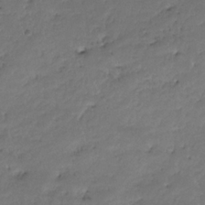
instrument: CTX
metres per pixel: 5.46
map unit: HNhu
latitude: -36.6896
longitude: 33.4077
